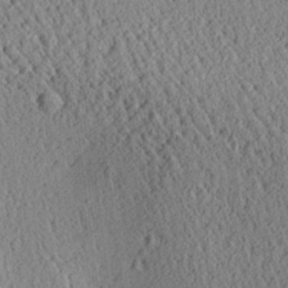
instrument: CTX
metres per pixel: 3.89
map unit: Aa
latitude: 26.4601
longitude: -134.9891
